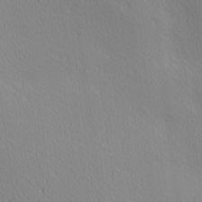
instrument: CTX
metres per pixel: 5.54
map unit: Ave
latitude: 3.2537
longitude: -115.0080
